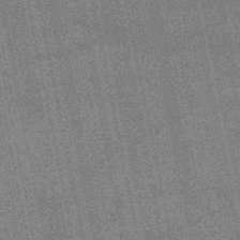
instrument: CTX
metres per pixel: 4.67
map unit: HNb
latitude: -52.0283
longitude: -42.2334
